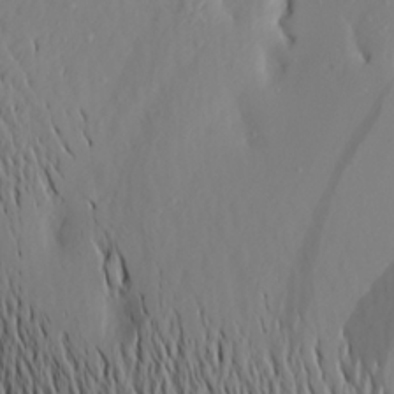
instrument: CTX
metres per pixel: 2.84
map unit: Aa
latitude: 22.0444
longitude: -146.8758
